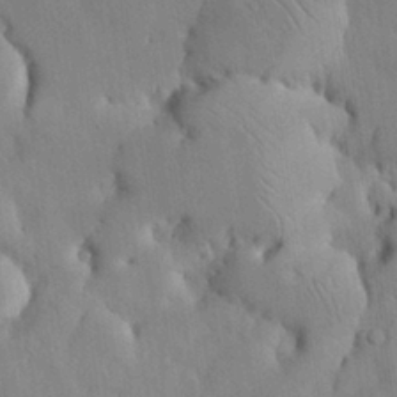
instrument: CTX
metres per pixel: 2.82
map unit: Nhu
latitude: 26.7057
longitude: -72.2145
